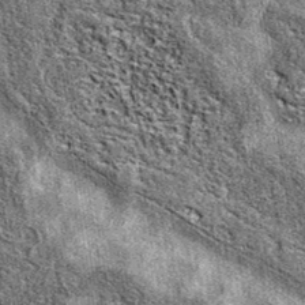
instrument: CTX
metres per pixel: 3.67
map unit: eAb
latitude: 38.1767
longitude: 106.0094
